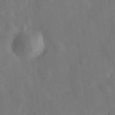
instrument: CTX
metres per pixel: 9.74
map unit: eHh
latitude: 29.7638
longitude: -78.2334
